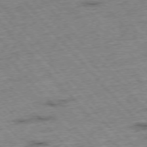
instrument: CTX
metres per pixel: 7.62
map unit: Hpe
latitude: -76.5385
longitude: -16.3278
